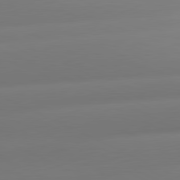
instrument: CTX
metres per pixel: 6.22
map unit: lApd
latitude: 80.8569
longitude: -160.2900
